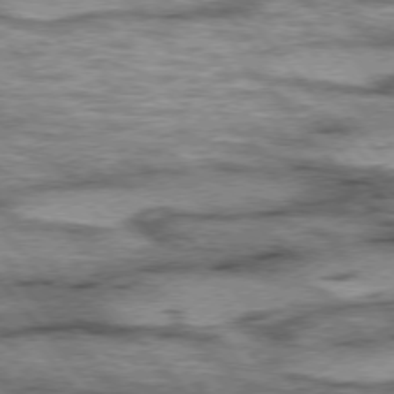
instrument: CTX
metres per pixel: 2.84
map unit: lApd
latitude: 75.3482
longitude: -49.2348
